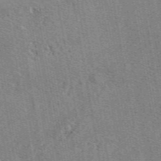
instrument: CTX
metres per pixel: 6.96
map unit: eAb
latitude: 48.7435
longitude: 104.5762
